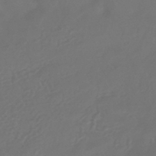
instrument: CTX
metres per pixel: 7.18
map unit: HNhu
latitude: -43.4643
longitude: 92.1795
